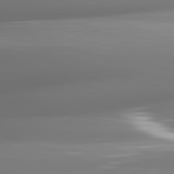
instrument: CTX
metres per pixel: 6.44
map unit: lApd
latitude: 82.0444
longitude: -148.5924
